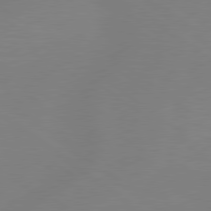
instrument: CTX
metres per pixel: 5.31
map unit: Hpe
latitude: 79.0459
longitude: -148.9892
